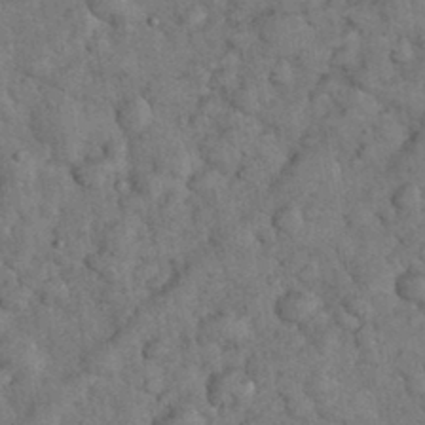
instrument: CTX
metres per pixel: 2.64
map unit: eHh
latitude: 34.4790
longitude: -68.1578
